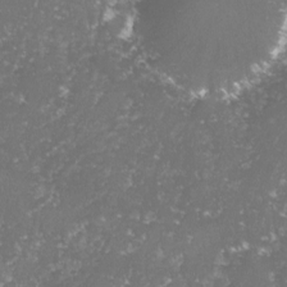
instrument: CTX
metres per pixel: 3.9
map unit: lHvf
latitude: -15.9745
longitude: -98.2522
